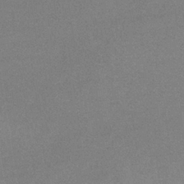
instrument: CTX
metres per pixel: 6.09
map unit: eHb
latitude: -33.0298
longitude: 67.8989
